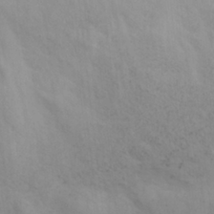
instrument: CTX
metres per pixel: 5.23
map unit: eHh
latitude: 29.9150
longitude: -69.7450
